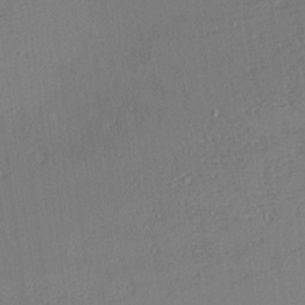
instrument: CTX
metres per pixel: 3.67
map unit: Nhu
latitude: 0.5545
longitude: -77.1403
